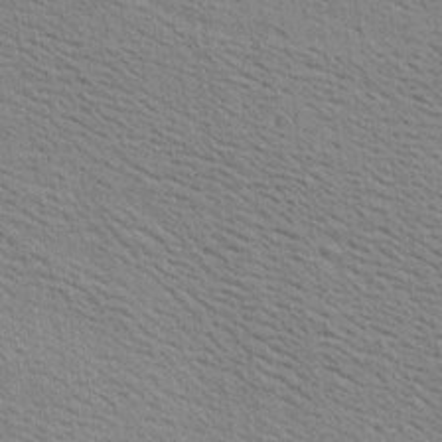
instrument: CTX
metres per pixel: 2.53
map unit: Ave
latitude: 18.6112
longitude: -139.7261
